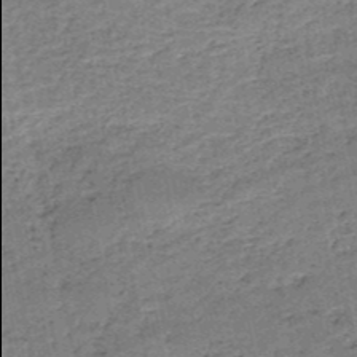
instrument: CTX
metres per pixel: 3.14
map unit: HNb
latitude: -50.8786
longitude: -49.9906
